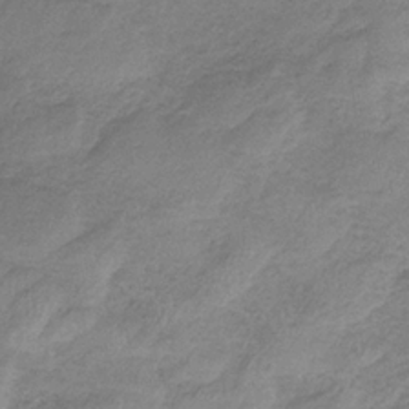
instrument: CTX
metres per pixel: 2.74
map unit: HNb
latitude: -33.1054
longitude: 60.3495
